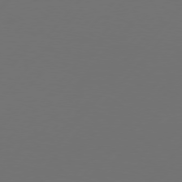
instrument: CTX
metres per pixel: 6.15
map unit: Hpe
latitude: 76.4601
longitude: -138.4979
